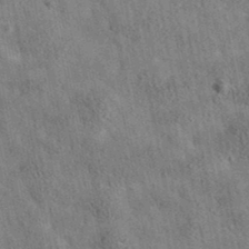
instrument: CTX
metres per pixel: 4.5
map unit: eAb
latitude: 36.0255
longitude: 115.1431
